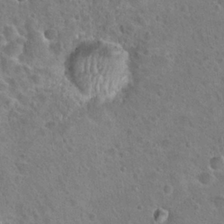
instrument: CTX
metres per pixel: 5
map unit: Hto
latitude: 21.9339
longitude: -48.5357
